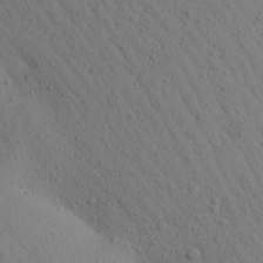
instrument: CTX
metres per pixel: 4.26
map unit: Aa
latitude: 26.7435
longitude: -143.1592
